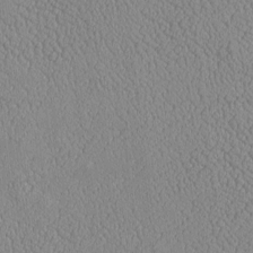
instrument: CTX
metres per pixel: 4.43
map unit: Htu
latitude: -7.0486
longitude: 156.4062
